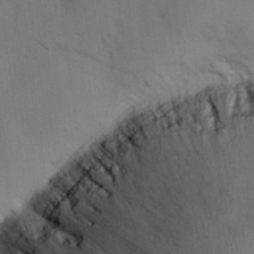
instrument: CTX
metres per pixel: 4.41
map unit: Nhu
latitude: 26.6113
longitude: -70.9136
